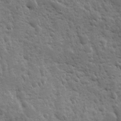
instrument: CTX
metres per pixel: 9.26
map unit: Ave
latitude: 10.6680
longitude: -103.5371
